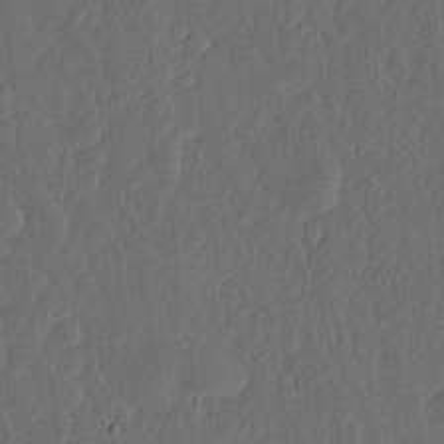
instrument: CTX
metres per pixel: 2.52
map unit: lHvf
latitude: 17.6505
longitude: -117.1781
